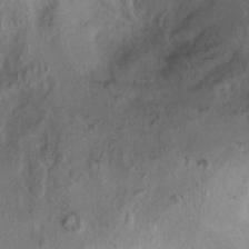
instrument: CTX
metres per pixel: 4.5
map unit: Ht
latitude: -1.9745
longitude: -15.3104
